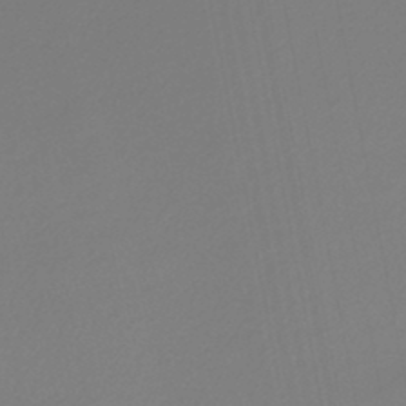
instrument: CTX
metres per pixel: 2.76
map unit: lHb
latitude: -45.4643
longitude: 74.1984
